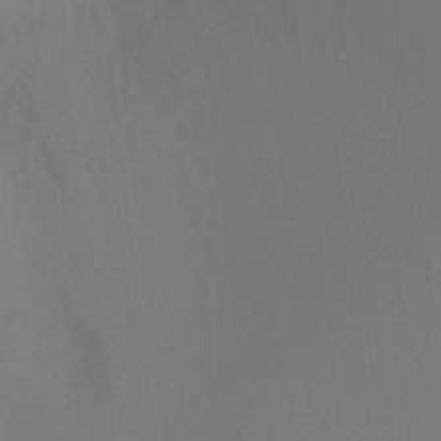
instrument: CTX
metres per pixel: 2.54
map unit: Ht
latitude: 1.7260
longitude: -25.1403
